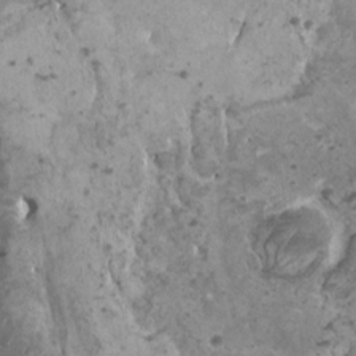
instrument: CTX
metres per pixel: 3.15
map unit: HNhu
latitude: 0.3656
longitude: 1.8801
